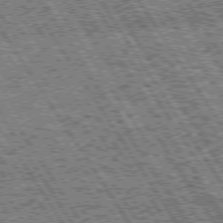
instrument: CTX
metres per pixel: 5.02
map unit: Hpe
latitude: 74.6302
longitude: -153.0459
